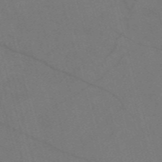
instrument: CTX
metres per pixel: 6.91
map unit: Nve
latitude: -58.2172
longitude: 51.4265
